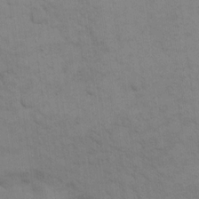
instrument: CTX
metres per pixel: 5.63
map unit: eHh
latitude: 17.8205
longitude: -66.4601
